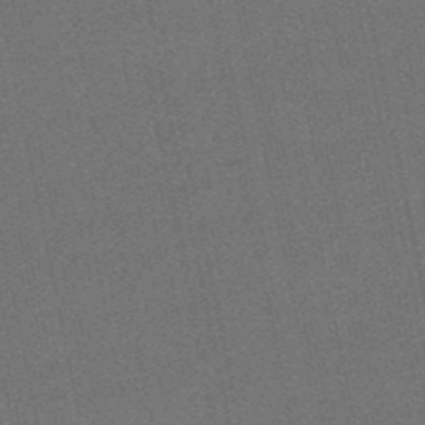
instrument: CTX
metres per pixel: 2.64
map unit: eHb
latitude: -50.4062
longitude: 79.4643
